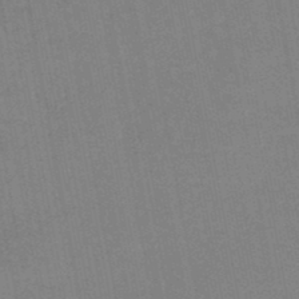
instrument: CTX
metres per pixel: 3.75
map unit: eHb
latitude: -46.9541
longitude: 78.7274
